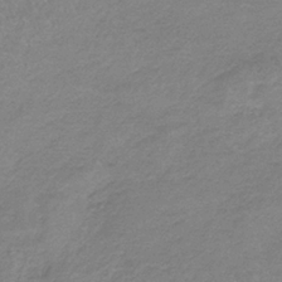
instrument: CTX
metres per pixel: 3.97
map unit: HNb
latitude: -35.1998
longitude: 55.8423
